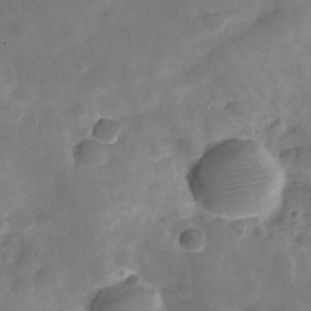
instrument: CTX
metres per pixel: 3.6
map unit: Hve
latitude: -29.5399
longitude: 92.7463
